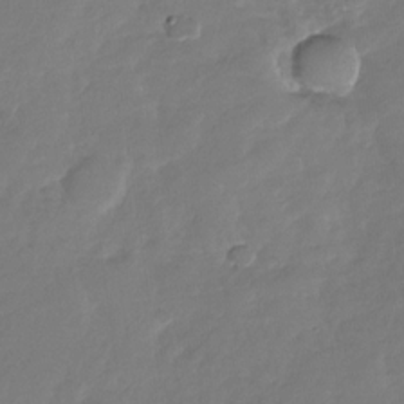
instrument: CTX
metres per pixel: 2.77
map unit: Nhu
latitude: -29.1620
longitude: -60.8758
